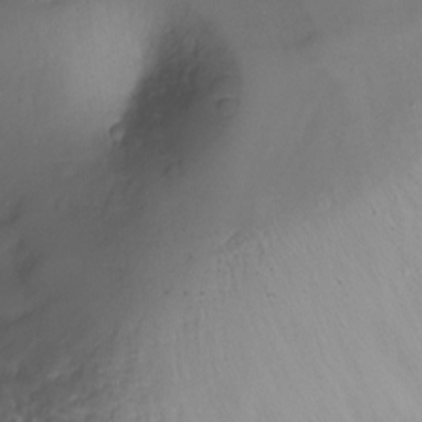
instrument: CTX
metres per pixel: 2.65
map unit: Ht
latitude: -17.5399
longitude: -44.2333
